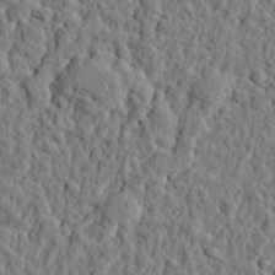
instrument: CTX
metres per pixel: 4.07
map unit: eHh
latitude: 26.7813
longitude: -78.6113
